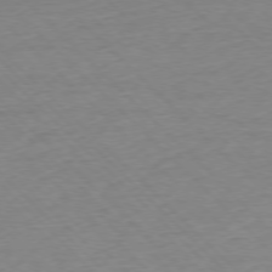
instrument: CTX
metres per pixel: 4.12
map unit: Ap
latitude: -77.0864
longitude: -92.0255
